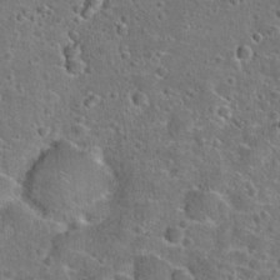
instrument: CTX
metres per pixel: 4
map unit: Hto
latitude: 22.3845
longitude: -45.9717
